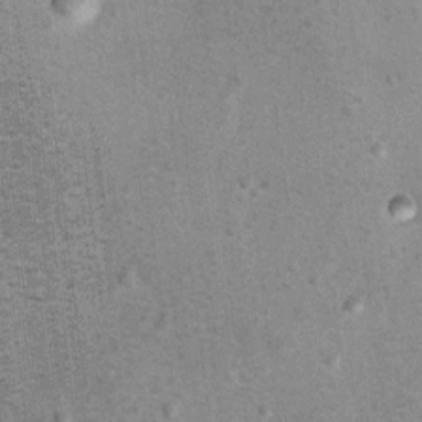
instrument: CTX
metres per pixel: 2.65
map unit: Hto
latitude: 11.7828
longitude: -36.8758
